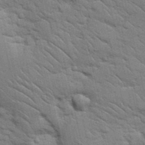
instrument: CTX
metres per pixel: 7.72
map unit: Nhu
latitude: 24.1955
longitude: -73.5183
